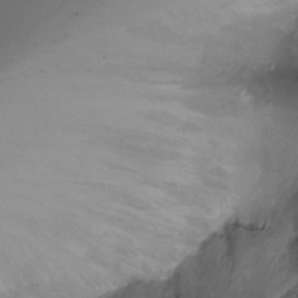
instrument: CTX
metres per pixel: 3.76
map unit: Ht
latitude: -7.3509
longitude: -27.4615
